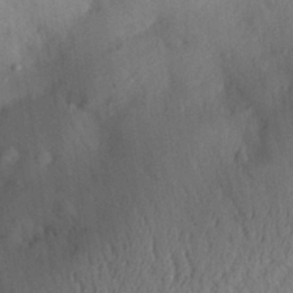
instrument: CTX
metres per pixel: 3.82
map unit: Aa
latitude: 29.8016
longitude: -144.2522
